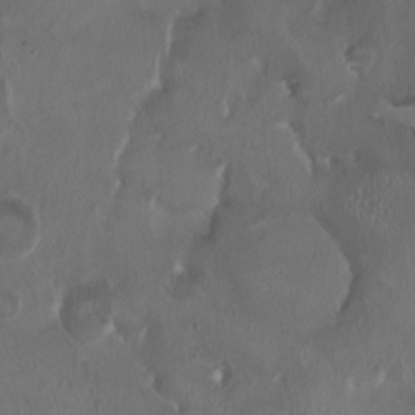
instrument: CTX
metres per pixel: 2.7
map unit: HNhu
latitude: 1.6127
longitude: -4.1011
